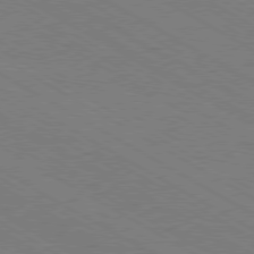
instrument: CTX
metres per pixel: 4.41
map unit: Hpe
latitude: -80.6519
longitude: 16.5574
